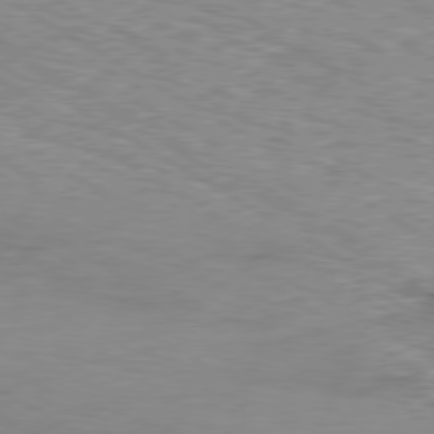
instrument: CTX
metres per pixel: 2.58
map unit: Ap
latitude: -80.5007
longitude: -51.1781
